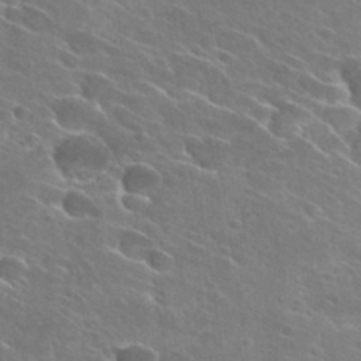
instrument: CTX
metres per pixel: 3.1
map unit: Hto
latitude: 26.8002
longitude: -41.6504
